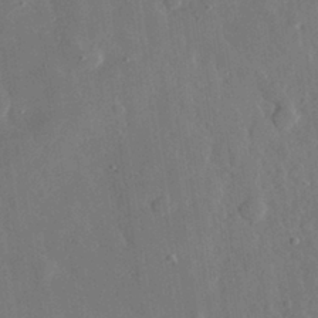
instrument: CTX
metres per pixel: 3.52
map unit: eHh
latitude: 29.8961
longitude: -78.1011
